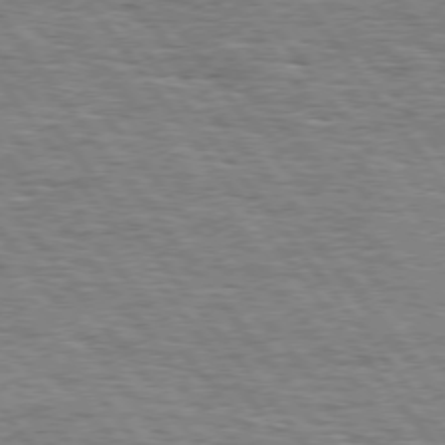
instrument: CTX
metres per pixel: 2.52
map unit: Hpe
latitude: 74.8002
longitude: -138.6868
